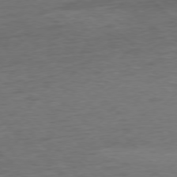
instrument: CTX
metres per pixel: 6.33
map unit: Hpe
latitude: -77.6533
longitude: 15.0298
